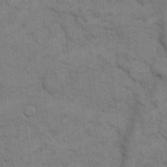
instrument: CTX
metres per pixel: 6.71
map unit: eHh
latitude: 12.0255
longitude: -65.2915
